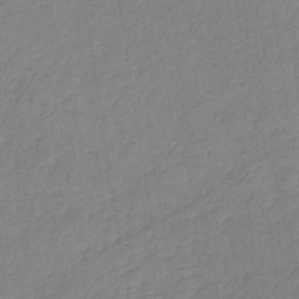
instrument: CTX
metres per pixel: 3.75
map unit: lHb
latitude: -35.5210
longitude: 72.2550
